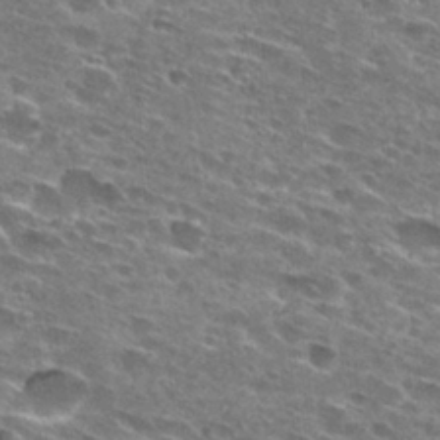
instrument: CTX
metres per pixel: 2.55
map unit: Hto
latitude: 28.0822
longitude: -45.8772
